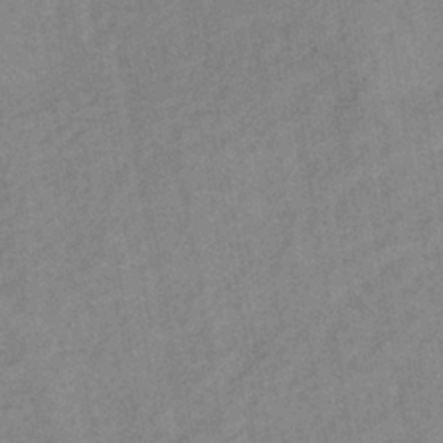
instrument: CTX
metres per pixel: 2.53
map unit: lHb
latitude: -36.8974
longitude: 72.5762
